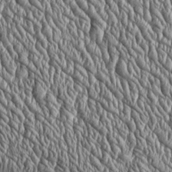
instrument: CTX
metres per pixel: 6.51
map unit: Htu
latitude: -4.1416
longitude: 158.2928
